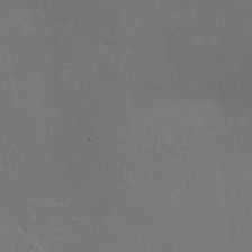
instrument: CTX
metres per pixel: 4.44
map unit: HNhu
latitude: 11.2537
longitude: 22.9920
